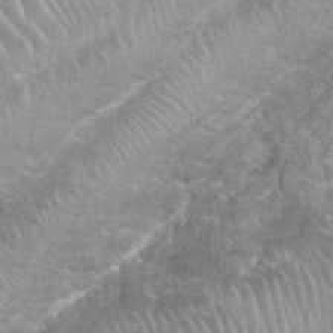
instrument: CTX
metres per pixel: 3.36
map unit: Nhu
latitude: 26.7624
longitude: -61.2159
